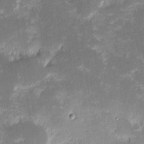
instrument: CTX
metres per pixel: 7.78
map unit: eHh
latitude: -1.9745
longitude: -86.3089
